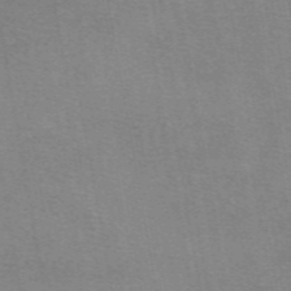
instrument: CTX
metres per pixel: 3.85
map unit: eAb
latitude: 49.0836
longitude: 105.5210
